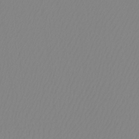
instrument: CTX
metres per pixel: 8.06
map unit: Htu
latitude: -12.6708
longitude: -47.6883
